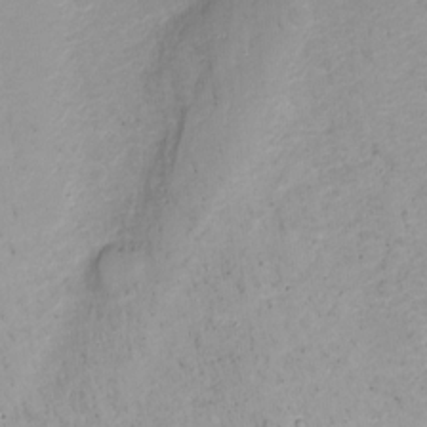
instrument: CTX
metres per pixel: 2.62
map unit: Nhu
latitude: -13.6344
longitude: -40.8757
